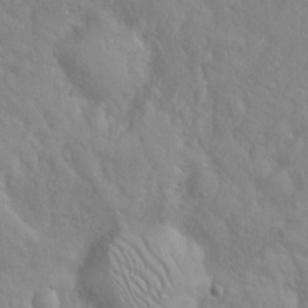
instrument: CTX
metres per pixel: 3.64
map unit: Hto
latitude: 16.9514
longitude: -53.2915
